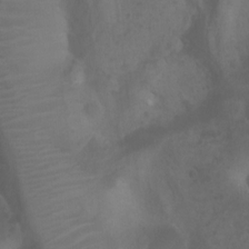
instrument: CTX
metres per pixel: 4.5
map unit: Ht
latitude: 2.4223
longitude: -22.4601
